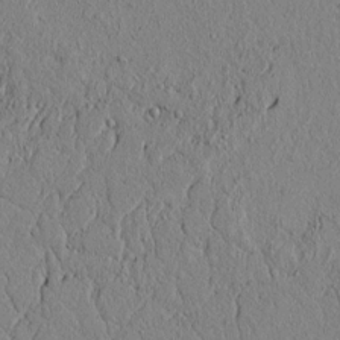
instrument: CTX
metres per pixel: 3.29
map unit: lAvf
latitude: 5.7827
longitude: 166.0661
